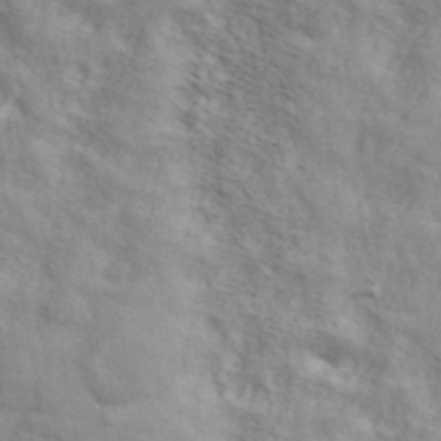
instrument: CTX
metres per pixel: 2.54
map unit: ANa
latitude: 42.9136
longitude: 54.6519
